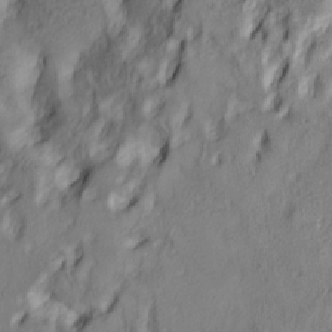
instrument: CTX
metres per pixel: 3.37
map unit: lAa
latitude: 5.0458
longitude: -113.6883
